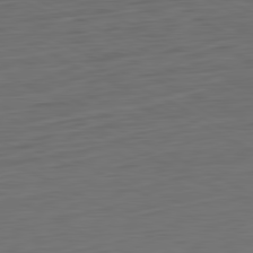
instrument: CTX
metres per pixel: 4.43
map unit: Ap
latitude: -82.0472
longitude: -77.4237
